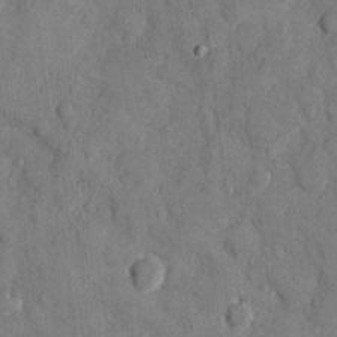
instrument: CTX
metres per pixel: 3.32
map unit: eHh
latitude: 10.3090
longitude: -67.3103
